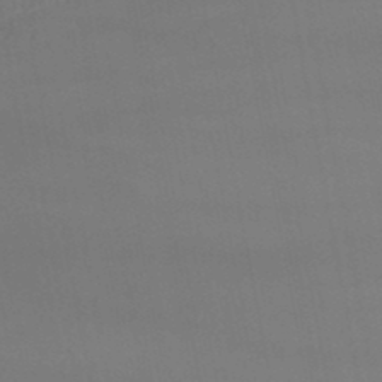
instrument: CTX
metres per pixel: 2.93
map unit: lHb
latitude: -46.7841
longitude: 75.4077
